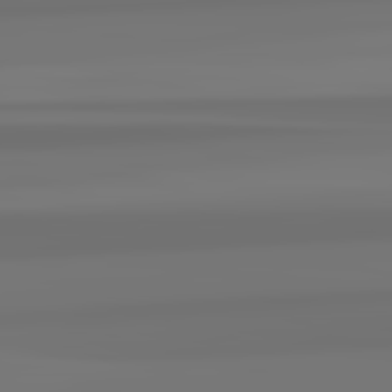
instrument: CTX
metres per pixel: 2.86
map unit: lApd
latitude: 82.7813
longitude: 171.2565
